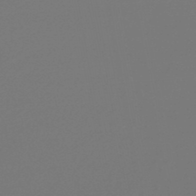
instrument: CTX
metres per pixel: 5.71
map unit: lHb
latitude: -46.8597
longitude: 65.8234
